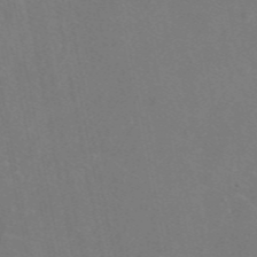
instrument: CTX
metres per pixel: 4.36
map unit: eAb
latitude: 46.7436
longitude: 117.2753
